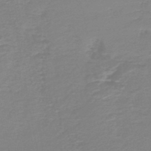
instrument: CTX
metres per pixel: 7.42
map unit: HNb
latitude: -46.5762
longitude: 52.5195
